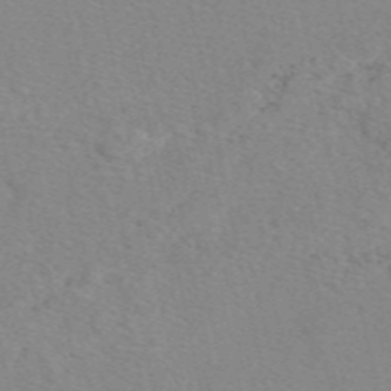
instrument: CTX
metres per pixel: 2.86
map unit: eAb
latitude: 50.1200
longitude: 108.0472
